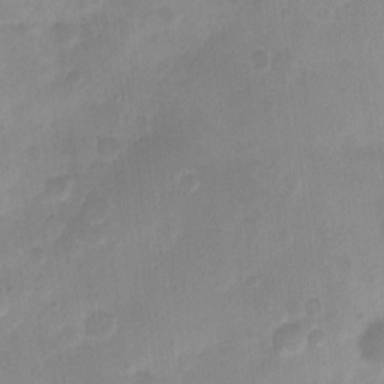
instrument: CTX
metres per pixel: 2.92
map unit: Nhu
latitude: 4.3467
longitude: -16.6113
